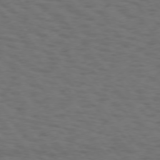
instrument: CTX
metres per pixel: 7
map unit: Hpe
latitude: 74.0444
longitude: -131.4427
